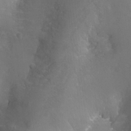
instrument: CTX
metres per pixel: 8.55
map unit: Hto
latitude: -4.3684
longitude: -35.4804
